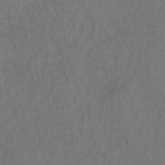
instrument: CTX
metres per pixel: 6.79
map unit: lHb
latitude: -38.0094
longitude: 61.5021
